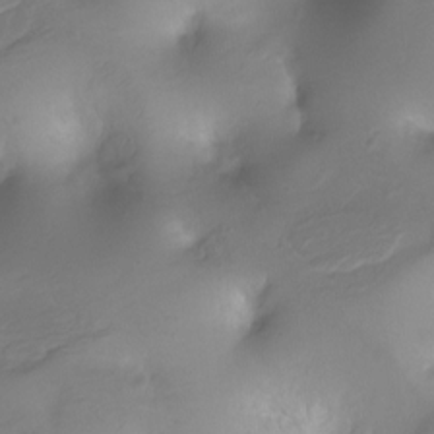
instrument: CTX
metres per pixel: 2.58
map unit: Ht
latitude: -11.4266
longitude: -45.2159
